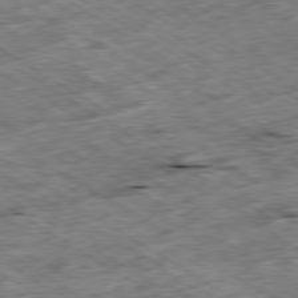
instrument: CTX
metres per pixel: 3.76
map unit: Ap
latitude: -79.9556
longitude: -86.5546
